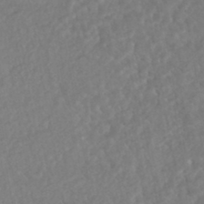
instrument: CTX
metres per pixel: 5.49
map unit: HNhu
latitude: -45.8045
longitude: 96.8219
